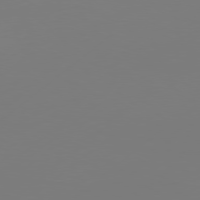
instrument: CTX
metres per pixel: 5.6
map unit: Hpe
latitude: 77.1214
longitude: -130.0822
